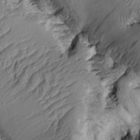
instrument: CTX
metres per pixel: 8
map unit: Aa
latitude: 8.6869
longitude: -128.5735
